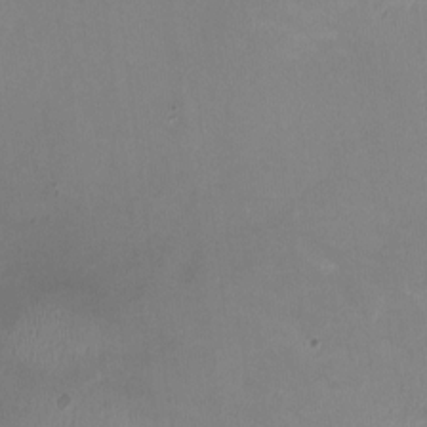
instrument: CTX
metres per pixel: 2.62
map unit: HNhu
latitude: -0.7653
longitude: -4.9136
